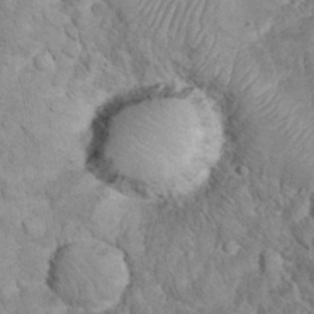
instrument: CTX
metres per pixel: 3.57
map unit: eHh
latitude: 33.0458
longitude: -64.8191
